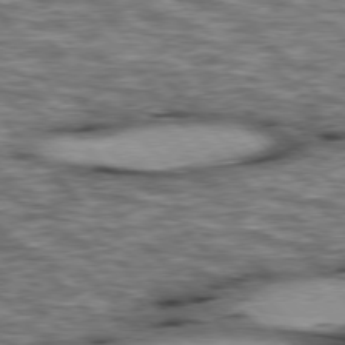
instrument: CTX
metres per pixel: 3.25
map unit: lApd
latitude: 76.6301
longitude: -49.7072
